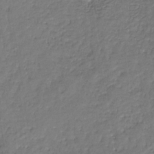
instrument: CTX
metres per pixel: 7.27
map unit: eHb
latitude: -30.8786
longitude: 72.0661
